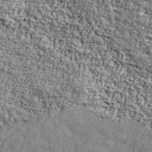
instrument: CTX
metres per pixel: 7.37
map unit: Ave
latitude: 41.7638
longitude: -110.8758
